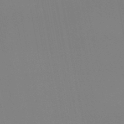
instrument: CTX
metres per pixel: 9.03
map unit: HNb
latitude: -50.8786
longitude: -53.6505
